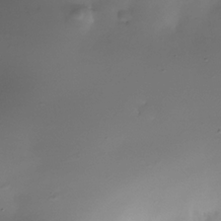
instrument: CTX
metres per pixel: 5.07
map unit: Nhe
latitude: -35.6155
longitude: -117.3671
